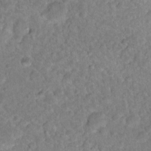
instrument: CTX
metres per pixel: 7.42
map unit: Nhu
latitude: 16.7246
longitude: -32.6490
